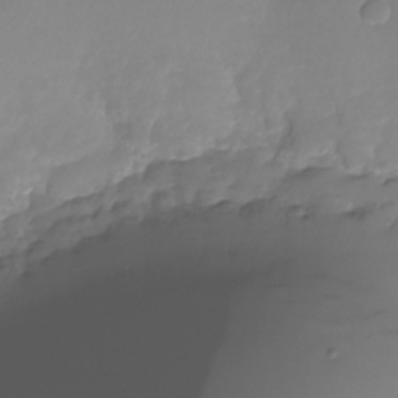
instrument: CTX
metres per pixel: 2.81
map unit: Nhu
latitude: -28.8219
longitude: -59.4049
